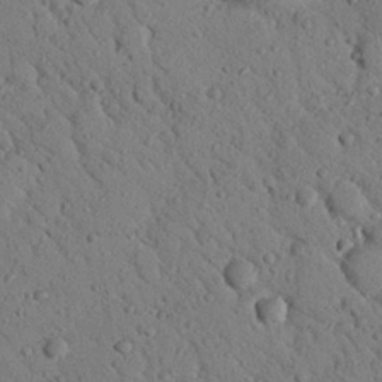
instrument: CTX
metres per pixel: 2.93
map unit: Nhu
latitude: 22.4412
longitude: -76.3845
